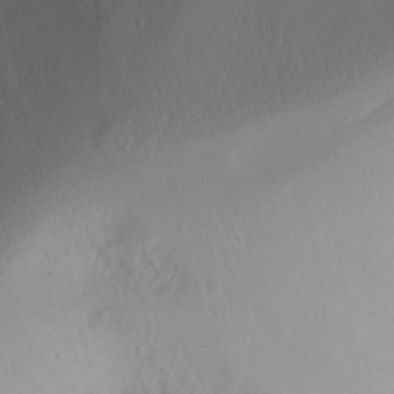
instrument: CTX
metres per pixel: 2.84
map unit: Nhu
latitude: -6.9352
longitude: -82.5545
